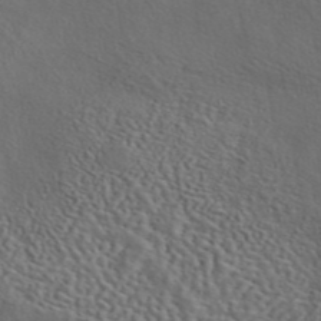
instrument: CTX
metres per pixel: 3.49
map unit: eAb
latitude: 43.9339
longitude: 112.5007
